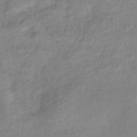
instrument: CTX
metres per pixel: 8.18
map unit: eHb
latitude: -40.3117
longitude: 80.3684
